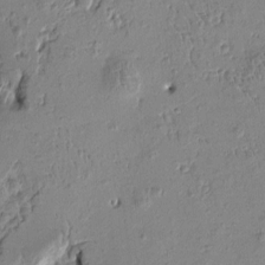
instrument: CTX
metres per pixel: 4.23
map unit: Htu
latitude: 0.6679
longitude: -175.4804
